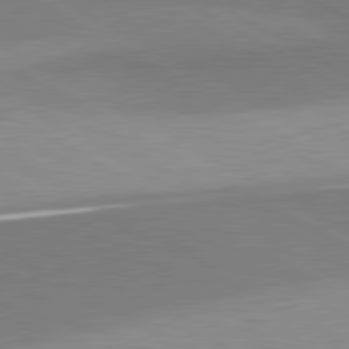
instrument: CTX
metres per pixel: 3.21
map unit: lApd
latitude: 80.9703
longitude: 159.1431
